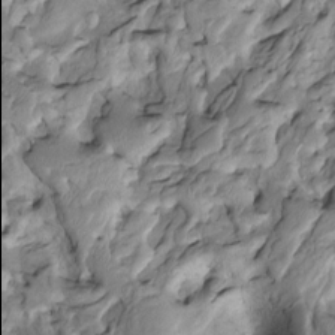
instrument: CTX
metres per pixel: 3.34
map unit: Htu
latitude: -4.5384
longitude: 150.0094
